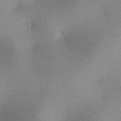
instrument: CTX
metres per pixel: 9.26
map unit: lAa
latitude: 3.3481
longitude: -117.2159
